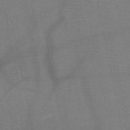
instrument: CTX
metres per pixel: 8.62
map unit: HNb
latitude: -47.6910
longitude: -40.1199
